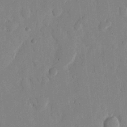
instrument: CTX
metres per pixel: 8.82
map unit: eHh
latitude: 12.4034
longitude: -68.1389
